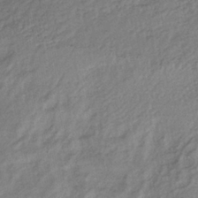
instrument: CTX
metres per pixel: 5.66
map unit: lHb
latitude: -37.7855
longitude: 68.6896
